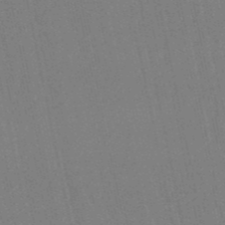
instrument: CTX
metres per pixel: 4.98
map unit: eHb
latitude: -50.3306
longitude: 69.6155
